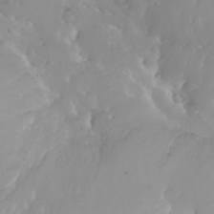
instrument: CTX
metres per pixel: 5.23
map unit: Nhu
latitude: 30.1956
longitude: -57.7071
